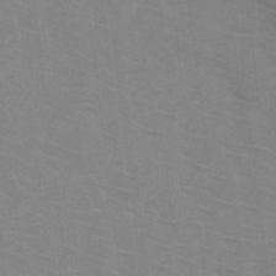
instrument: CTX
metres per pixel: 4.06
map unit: HNb
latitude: -47.5210
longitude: -45.6694
